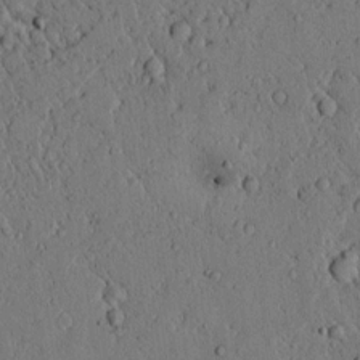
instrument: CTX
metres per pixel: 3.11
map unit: lAvf
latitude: 4.9136
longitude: 159.3887
